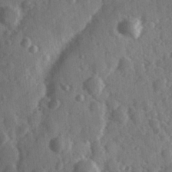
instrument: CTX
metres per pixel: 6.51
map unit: Hve
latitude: 24.6490
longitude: 146.7841
